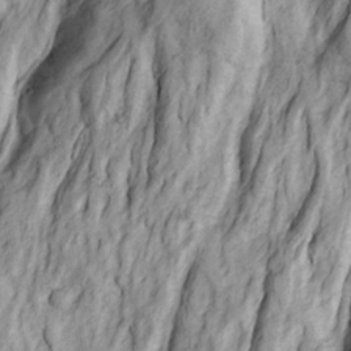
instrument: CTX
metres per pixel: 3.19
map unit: Ave
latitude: 22.7624
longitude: -132.5546
